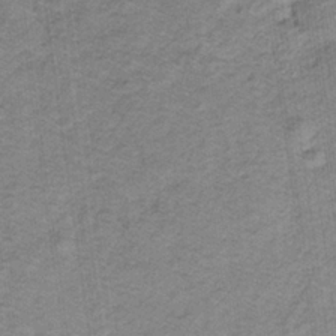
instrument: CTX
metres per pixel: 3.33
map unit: lHb
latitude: -32.1984
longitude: 64.7841
